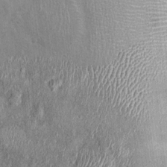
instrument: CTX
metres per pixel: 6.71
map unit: Nhu
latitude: 0.7624
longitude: -16.2144
